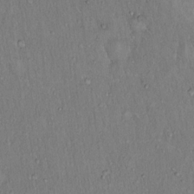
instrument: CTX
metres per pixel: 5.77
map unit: Hto
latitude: 15.0459
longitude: -59.1592
